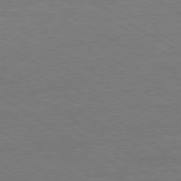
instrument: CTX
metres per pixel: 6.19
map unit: Ap
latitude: -80.0661
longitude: -87.4804
